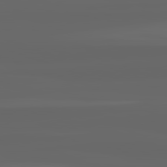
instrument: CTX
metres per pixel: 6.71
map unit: lApd
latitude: 82.4034
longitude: -170.4412
